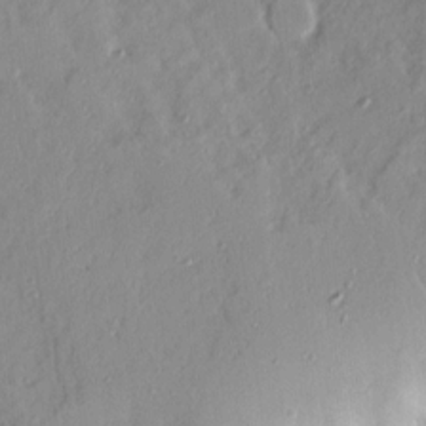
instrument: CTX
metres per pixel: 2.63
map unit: Ave
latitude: 14.2334
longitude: -131.3104
